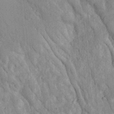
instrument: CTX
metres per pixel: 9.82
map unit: Ave
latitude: 23.4426
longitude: -133.8205
